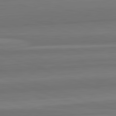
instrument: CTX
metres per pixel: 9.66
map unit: lApd
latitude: 82.8002
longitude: 169.9745
